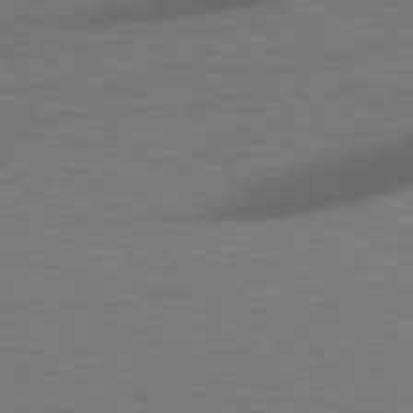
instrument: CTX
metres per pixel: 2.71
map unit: Hpe
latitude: 78.9325
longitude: -128.0822
